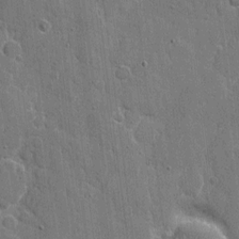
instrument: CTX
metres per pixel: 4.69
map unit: eHh
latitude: 7.9339
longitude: -67.4048
